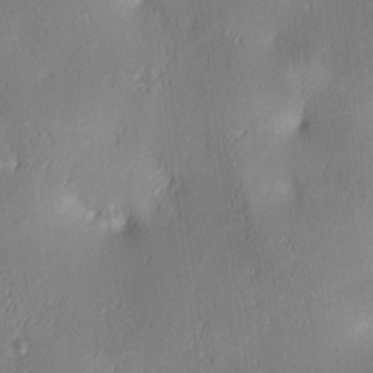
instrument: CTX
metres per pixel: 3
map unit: lAa
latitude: 3.6694
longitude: -117.4238
